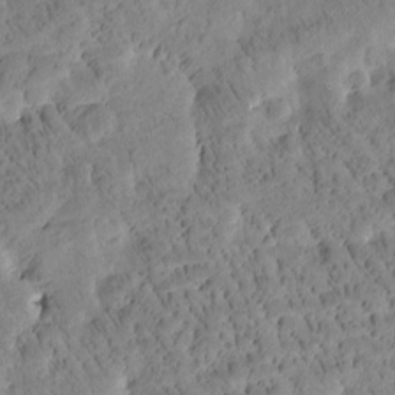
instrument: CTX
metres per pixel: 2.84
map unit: Htu
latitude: -3.9178
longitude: 172.1417
